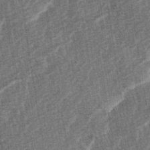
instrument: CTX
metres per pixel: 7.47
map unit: lAa
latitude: -3.3131
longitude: -129.5560
